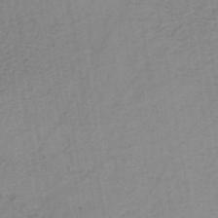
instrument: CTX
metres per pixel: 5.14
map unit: HNb
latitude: -45.4077
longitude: -39.4993
